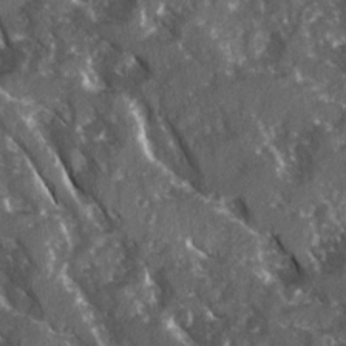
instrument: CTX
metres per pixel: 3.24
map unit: Ave
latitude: 15.4805
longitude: -131.8017
